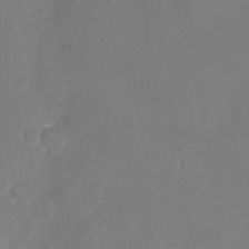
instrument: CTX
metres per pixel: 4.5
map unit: Nhu
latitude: -29.0298
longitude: -63.2726
